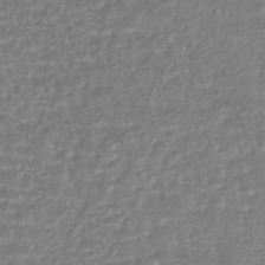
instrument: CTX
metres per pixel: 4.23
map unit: HNhu
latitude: -45.6155
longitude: 98.9919
